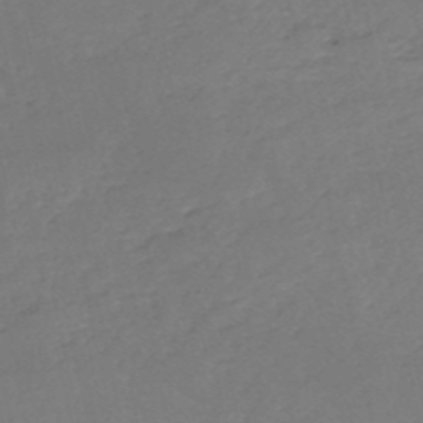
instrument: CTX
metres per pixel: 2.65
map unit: eHh
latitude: -52.6707
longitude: -25.4804
